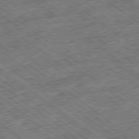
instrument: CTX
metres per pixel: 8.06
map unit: Ap
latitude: -79.4076
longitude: -51.0458
